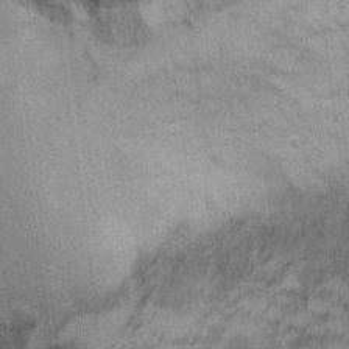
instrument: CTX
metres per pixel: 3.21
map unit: Ht
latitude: 9.0270
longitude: -37.1403
